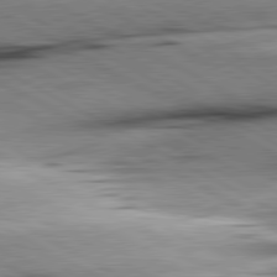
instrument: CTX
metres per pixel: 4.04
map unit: lApd
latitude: 80.5357
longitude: -157.6882
